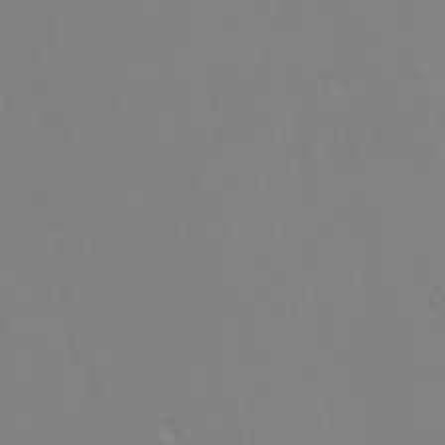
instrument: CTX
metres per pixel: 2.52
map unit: Hto
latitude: 6.9892
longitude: -34.7813
